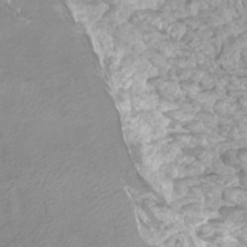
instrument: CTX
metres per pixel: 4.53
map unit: Htu
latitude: 3.4048
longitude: -21.5938
